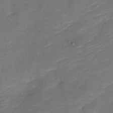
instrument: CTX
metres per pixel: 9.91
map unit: Nve
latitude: -19.2754
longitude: 108.0283
